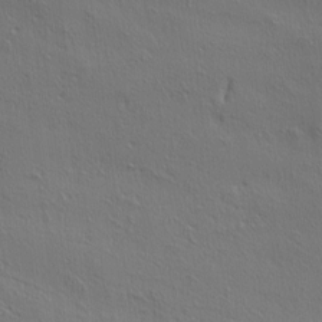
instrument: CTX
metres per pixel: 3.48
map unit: lAa
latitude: 4.8758
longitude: -112.9514
